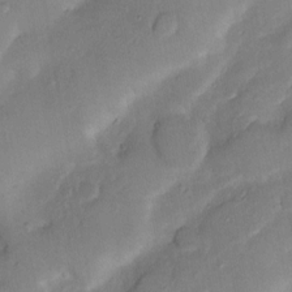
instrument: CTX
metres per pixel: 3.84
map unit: Nhu
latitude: 4.8947
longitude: -24.2333
